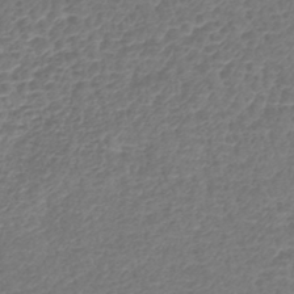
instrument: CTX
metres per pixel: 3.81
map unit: lHb
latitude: -42.8974
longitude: 78.9163
